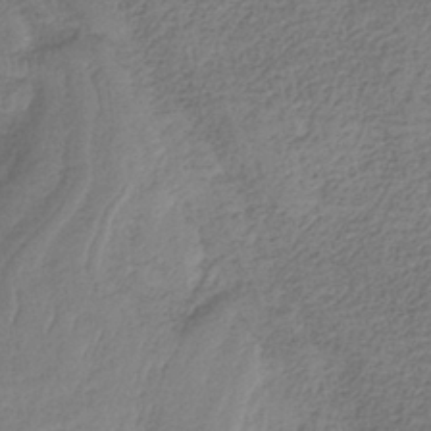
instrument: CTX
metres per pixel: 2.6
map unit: HNb
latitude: -36.5762
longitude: 57.1053
